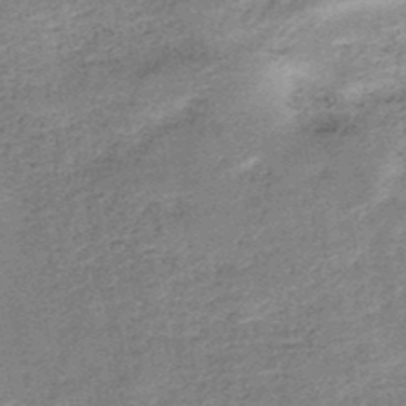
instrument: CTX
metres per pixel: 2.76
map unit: HNb
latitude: -50.0850
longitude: -49.6316
